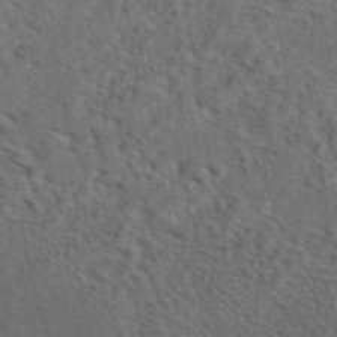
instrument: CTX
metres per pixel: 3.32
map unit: eAb
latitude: 43.8772
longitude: 109.6722
